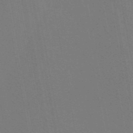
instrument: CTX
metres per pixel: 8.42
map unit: eAb
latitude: 46.9703
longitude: 121.5210
